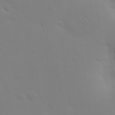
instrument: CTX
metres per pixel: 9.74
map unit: eHh
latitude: 24.2333
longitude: -65.5560
